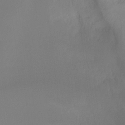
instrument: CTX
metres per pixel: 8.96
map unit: Nhu
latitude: -9.3132
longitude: -46.6491
